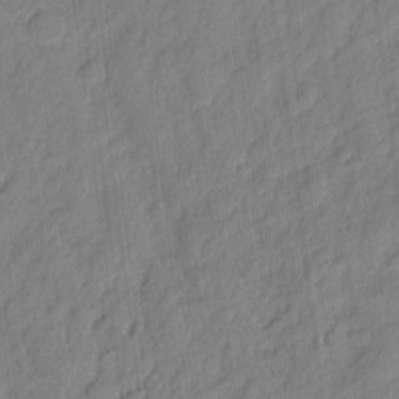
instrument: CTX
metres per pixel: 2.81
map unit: eHh
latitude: 6.6868
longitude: -75.4993
